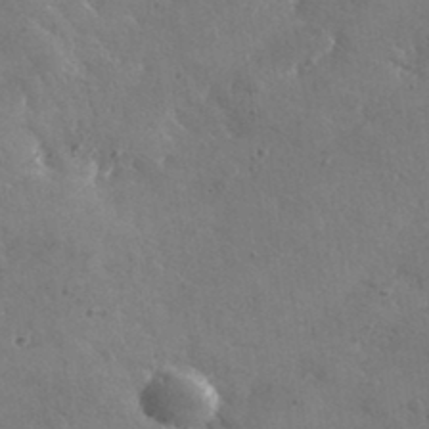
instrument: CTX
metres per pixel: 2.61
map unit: lHvf
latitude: 36.4034
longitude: -90.4790
